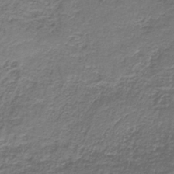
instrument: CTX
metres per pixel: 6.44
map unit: HNb
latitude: -37.4076
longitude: 51.8044
